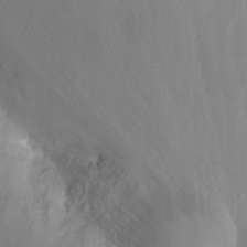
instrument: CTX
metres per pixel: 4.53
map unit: Nhu
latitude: 24.2333
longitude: -63.5938
